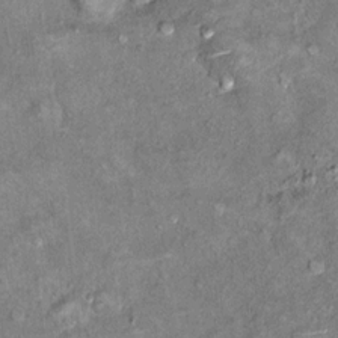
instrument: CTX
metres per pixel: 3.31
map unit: Hto
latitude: 10.6113
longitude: -36.5734
